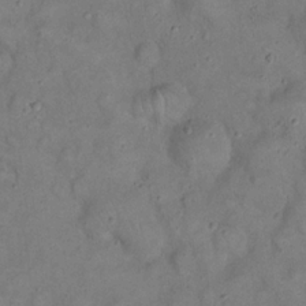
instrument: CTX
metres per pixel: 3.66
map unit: eHh
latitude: 20.1389
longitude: -60.1200
